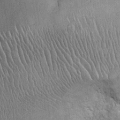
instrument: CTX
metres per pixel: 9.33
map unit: Ht
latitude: -3.1809
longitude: -13.2348
